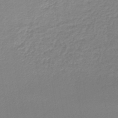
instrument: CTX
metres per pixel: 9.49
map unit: lHb
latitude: -44.4062
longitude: 60.3495
